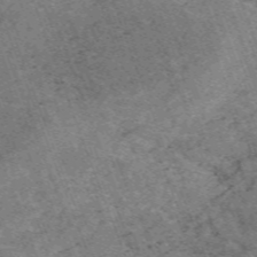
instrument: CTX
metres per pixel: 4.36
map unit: HNb
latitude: -54.6897
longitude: -47.9906
